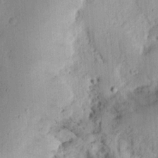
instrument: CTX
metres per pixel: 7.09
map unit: Ht
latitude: 12.6491
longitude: -74.3467
